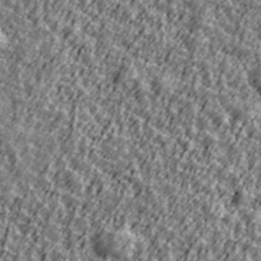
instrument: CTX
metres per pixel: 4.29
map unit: Ave
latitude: 42.4601
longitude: -113.4048
